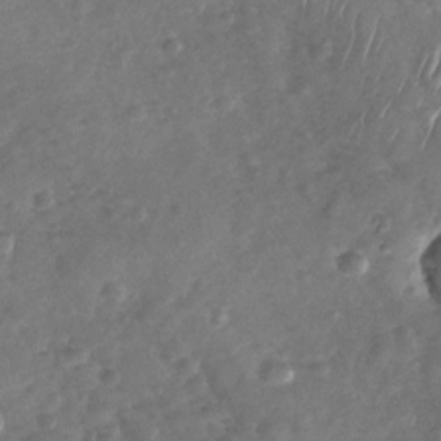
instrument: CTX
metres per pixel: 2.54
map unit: Nhu
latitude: -30.2361
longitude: -60.8191
